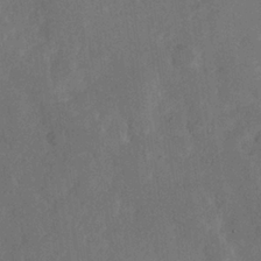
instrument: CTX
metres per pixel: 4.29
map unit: Hve
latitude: 25.7638
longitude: 144.8786
